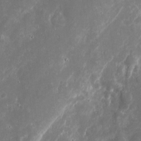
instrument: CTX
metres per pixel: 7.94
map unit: eHh
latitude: 9.1970
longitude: -71.9150
